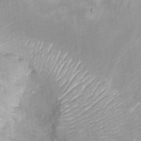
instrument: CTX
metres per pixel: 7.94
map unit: Hto
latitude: 6.8758
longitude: -36.0822
